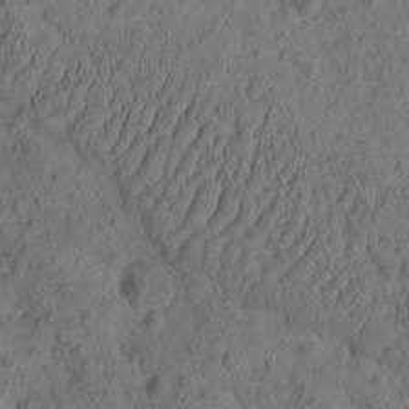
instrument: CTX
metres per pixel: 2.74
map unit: eHh
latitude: -1.0676
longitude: 16.4629
